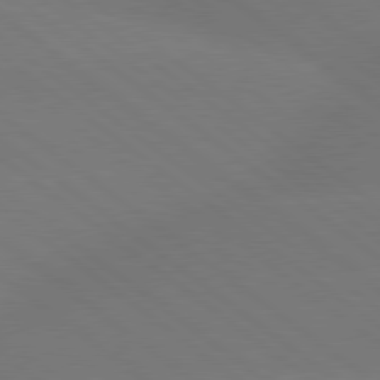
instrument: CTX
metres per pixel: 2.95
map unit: lApd
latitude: 79.1970
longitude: -150.6490
